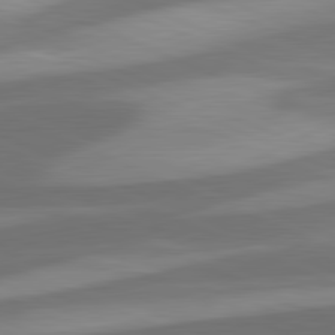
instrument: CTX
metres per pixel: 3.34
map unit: lApd
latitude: 81.6127
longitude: 125.1431
